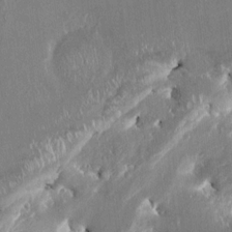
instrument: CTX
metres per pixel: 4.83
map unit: HNhu
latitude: 2.9513
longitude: 8.1984
